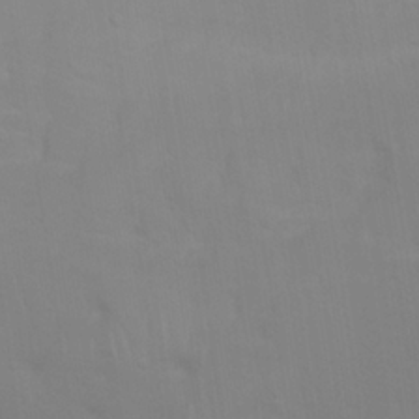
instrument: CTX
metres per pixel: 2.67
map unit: eHh
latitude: 23.1403
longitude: -66.2522
